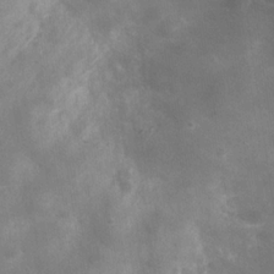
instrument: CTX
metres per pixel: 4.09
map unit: Hve
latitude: -31.2565
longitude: 93.6533
